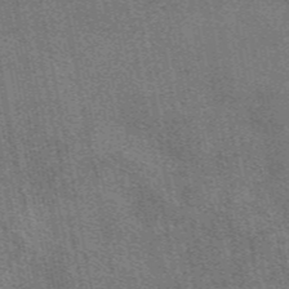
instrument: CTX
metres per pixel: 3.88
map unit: eAb
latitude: 48.3845
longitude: 114.9730
